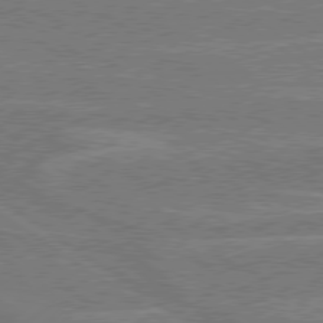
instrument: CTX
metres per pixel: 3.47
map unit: Hpe
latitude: 78.8191
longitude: -130.7436
